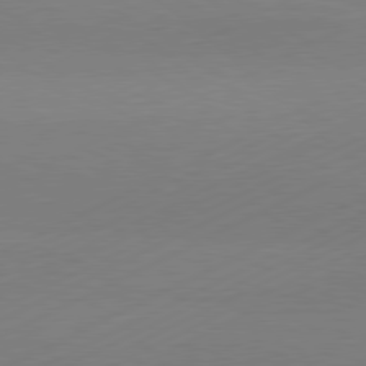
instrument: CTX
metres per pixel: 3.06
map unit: Hpe
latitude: -81.5966
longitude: 12.7274
